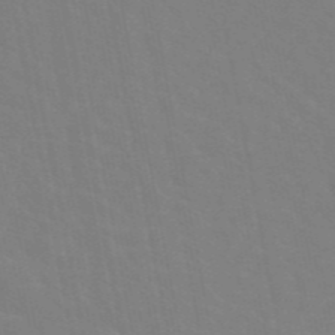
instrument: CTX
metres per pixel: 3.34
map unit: eAb
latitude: 45.5371
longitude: 121.5966
